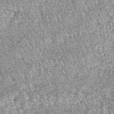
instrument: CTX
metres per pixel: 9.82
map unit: lHb
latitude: -37.3509
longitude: 66.3685
